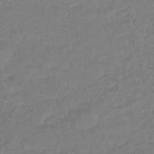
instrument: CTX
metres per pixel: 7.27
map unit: eHb
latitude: -45.7289
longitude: 80.3684
